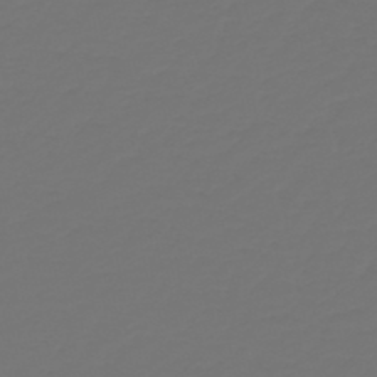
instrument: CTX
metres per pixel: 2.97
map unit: HNb
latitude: -47.5399
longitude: 56.5951
